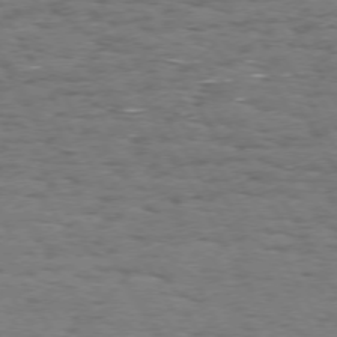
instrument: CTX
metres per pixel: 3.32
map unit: Hpe
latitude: 72.3468
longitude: -122.8191
